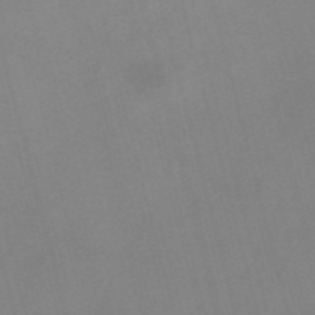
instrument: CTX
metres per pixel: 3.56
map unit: Nve
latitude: -57.2943
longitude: 64.1039
